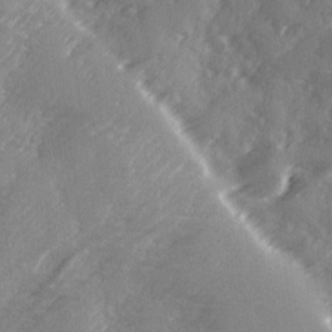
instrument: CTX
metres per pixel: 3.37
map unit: Ave
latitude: 2.0255
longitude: -111.1403
